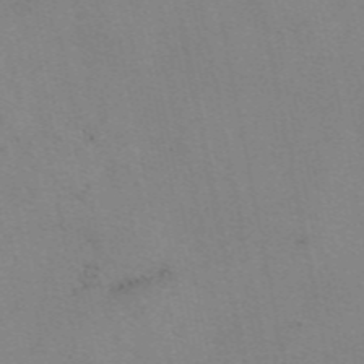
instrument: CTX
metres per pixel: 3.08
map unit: eAb
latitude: 49.9717
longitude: 104.7841
